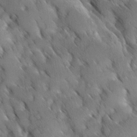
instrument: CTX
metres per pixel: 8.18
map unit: Ave
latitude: 8.9514
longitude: -104.1200
